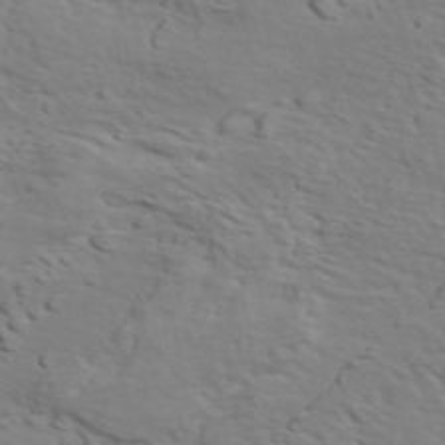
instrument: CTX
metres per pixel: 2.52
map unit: ANa
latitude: 45.7638
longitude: -84.0444
